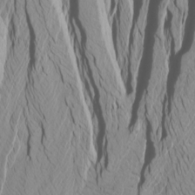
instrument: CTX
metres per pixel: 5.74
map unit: Htu
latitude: -3.8800
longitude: -72.2334
